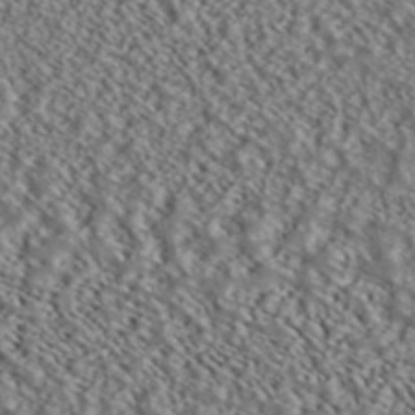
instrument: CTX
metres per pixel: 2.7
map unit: ANa
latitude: 40.2900
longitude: 30.1039
